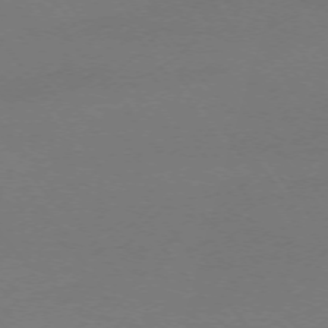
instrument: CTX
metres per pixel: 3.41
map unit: Ap
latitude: -74.2362
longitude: -72.2712
